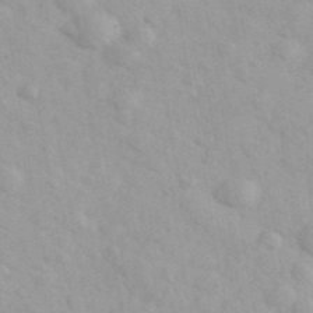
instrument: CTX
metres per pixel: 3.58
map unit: Ave
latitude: 39.7827
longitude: -107.0647
